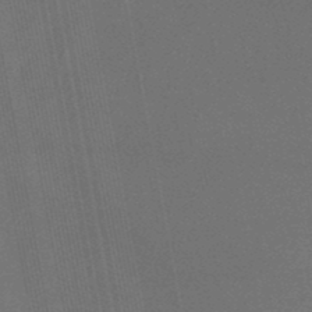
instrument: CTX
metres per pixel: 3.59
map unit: lHb
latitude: -47.8422
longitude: 68.4251
